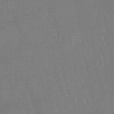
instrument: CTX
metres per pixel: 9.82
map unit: eHb
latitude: -46.0661
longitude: 79.9745
